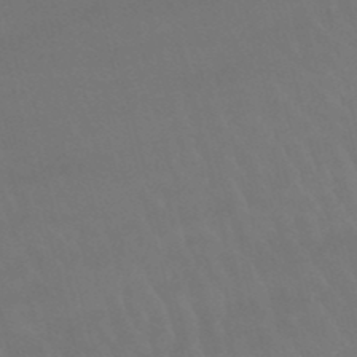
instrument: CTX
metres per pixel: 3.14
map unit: lHb
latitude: -47.1431
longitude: 77.4643
